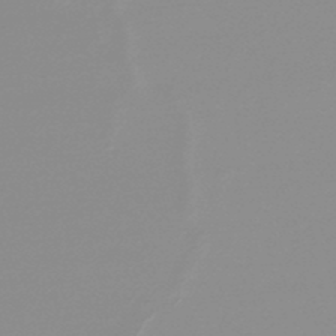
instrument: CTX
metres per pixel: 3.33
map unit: lHb
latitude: -48.1606
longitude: 68.1038
